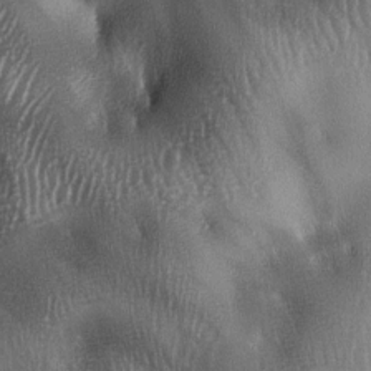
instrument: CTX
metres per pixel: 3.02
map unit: lAa
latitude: -6.7274
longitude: -125.7450
